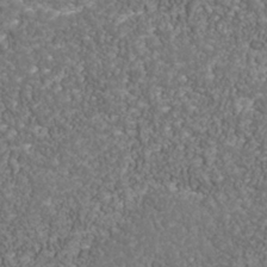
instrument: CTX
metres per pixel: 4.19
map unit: Nhu
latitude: -39.4832
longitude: -85.0836
